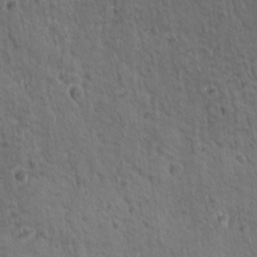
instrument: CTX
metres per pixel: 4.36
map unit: lAvf
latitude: -10.0661
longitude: -120.4979
